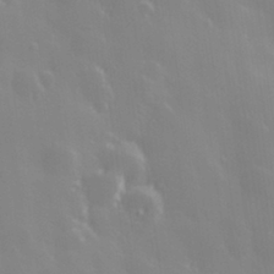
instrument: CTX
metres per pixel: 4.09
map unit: Hve
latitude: 28.1578
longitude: 146.6707
